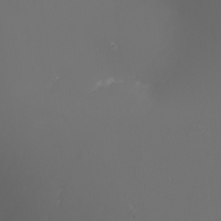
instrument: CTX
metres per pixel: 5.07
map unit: Nhu
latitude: -7.7099
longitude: -90.5924
